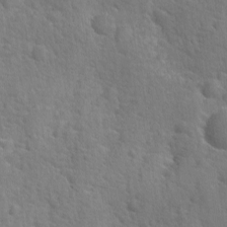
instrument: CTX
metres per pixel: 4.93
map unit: Ave
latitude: -10.2740
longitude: -120.3845
